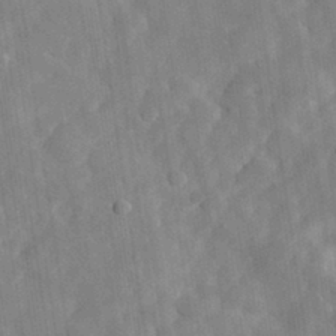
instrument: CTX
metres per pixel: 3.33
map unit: eHh
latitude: 32.4979
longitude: -78.2145
